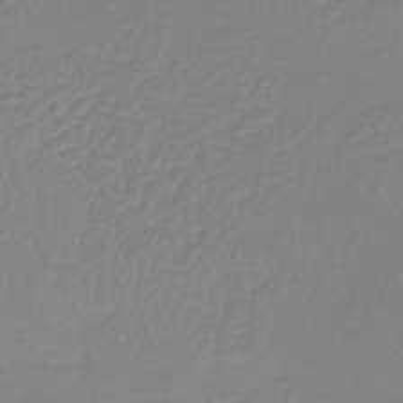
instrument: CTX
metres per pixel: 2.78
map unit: lHb
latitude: -41.5210
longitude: 64.8597
